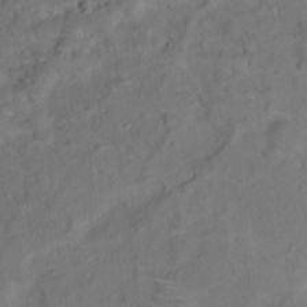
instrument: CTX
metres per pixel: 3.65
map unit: Ht
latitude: 15.3482
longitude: -37.2915
